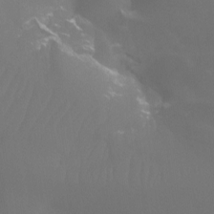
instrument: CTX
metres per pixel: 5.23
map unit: Htu
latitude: -13.7100
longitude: -44.7435
